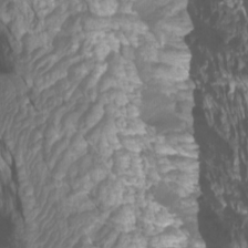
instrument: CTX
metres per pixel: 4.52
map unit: Htu
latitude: -6.0283
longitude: -76.1766
